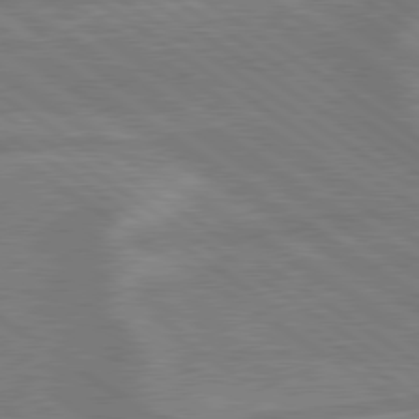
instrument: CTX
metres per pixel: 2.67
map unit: lApd
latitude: 79.4238
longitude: -164.9514
